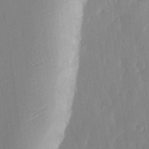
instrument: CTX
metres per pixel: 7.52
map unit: lHvf
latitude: 17.2726
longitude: -115.2725
